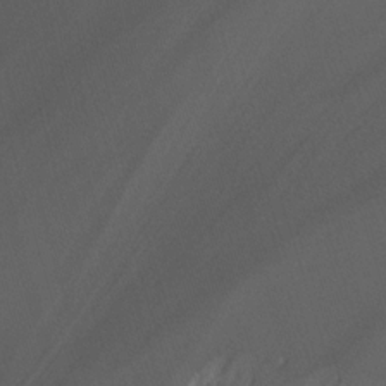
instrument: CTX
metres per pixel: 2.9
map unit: Nhu
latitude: -14.5574
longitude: -54.3467
